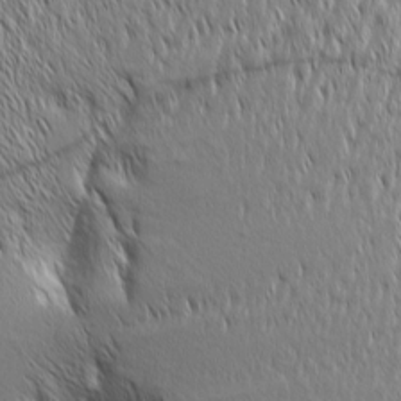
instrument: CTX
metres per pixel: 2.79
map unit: Aa
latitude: 6.6301
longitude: -129.9528
